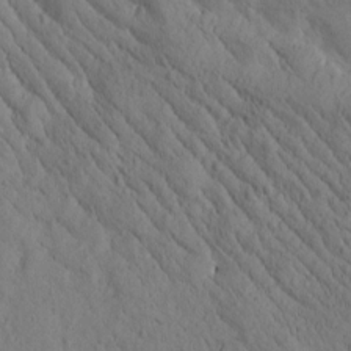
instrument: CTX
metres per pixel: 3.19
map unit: Htu
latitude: -0.2173
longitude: 175.1431
